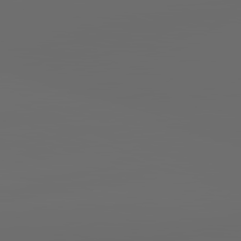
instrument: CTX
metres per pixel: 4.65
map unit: lApd
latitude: 83.5938
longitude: -129.0080
